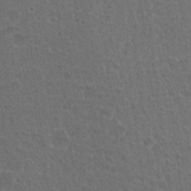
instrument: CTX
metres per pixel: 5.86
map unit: Hto
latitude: 18.8002
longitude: -40.1766
